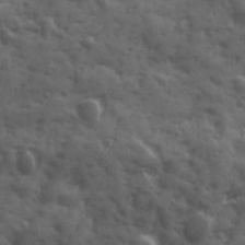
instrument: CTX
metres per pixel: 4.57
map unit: Ave
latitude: 18.7624
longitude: -132.0822
